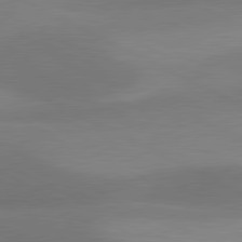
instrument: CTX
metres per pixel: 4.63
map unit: lApd
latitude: 80.9514
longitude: 126.7463
